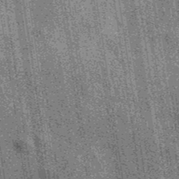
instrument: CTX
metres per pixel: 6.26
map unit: eAb
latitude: 39.3671
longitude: 107.2754
